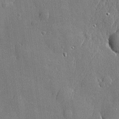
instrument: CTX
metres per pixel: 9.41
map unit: lHvf
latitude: 20.8191
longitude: 145.6344
